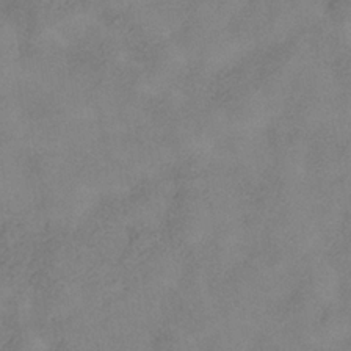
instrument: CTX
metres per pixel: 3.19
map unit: Hve
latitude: -35.5966
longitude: 88.2361
